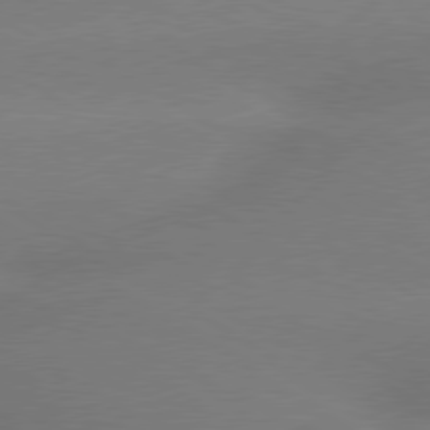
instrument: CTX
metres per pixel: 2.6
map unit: lApd
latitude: 79.4427
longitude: -144.2711
